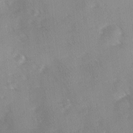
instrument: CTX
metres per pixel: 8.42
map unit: Ave
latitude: 0.0822
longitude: -111.6694
